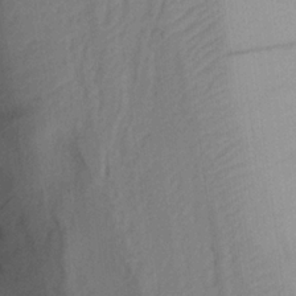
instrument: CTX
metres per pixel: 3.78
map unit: lHvf
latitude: 23.1214
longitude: 140.7841
